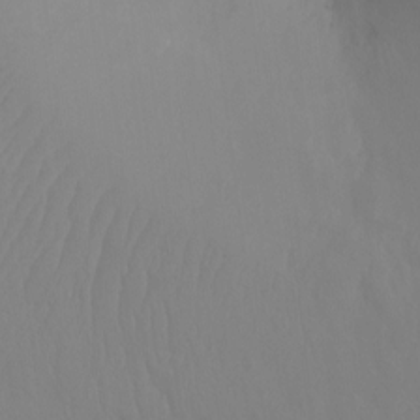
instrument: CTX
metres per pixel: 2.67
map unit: Ht
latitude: -9.9556
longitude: -34.7813
